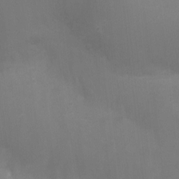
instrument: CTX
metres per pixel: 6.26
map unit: Ht
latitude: -9.0675
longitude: -24.6112
